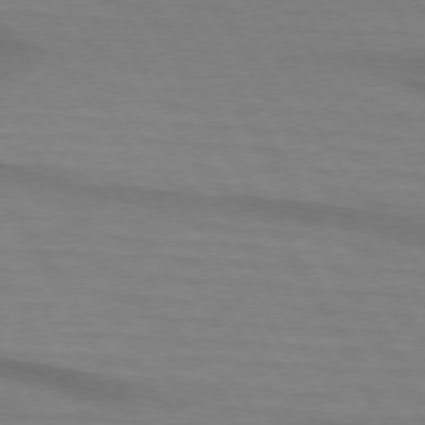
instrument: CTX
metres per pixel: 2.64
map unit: lApd
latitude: 74.0822
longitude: -65.5938
